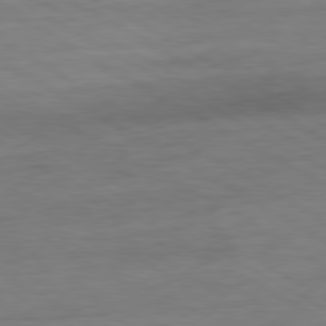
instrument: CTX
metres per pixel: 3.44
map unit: Ap
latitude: -80.9920
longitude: -78.5168
